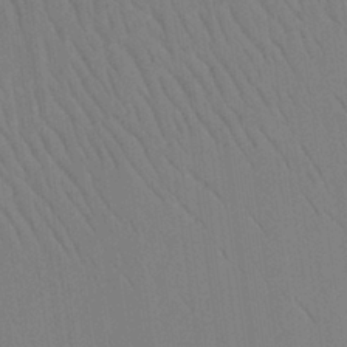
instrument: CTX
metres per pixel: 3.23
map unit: Aa
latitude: 26.1578
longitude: -137.6505
